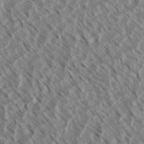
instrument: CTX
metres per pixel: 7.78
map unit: eHh
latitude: 34.6868
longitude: -139.8394
